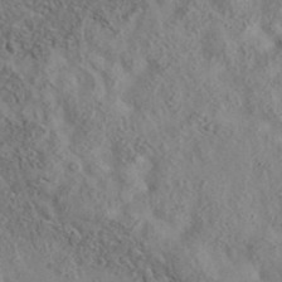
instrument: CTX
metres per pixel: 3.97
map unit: eAb
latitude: 35.6505
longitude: 107.8801
